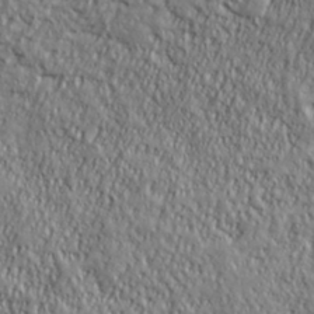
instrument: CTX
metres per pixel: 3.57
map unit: ANa
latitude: 38.4034
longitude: -92.1011
